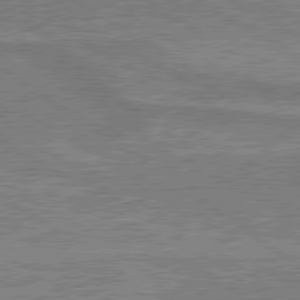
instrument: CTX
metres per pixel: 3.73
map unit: lApd
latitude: 79.9717
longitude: 166.9542
